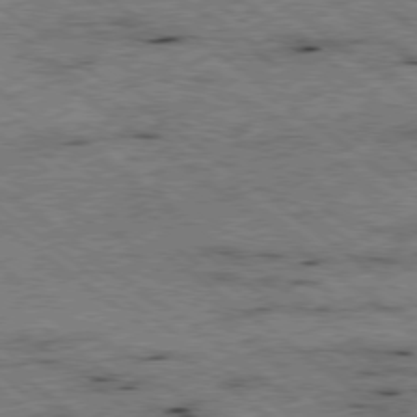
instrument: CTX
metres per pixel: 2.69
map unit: Ap
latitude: -79.0297
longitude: -50.8380
